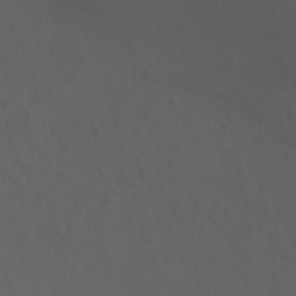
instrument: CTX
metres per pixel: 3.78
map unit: ANa
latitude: 41.0269
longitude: 53.8422
